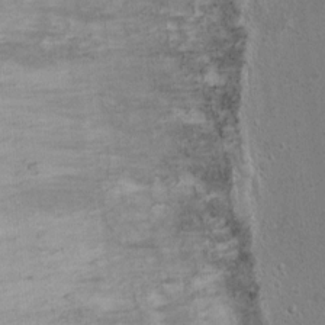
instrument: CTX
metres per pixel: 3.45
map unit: Ht
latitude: 4.6868
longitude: -29.0836
